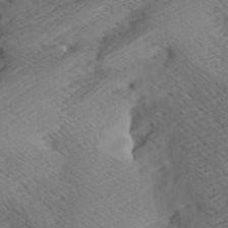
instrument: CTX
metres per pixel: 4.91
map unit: Aa
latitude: 7.7639
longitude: -140.3467
